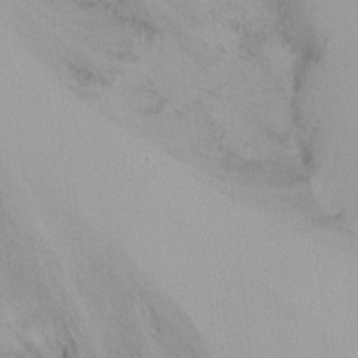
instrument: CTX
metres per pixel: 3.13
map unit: Ht
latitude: -8.8975
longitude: -37.4427
